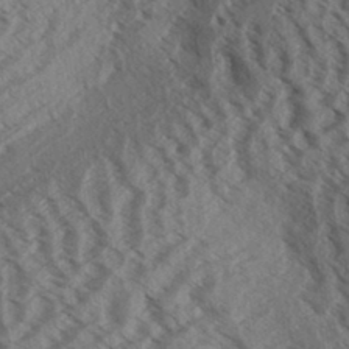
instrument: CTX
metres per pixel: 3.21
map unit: Aa
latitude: 32.8947
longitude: -138.5357
